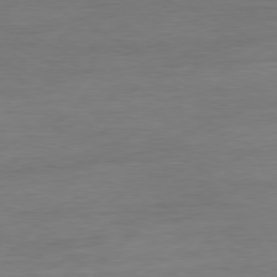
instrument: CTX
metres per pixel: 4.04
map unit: Ap
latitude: -80.7463
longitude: -95.6505
